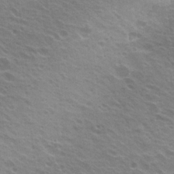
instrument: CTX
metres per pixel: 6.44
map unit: Hto
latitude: 23.5371
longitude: -31.1970
